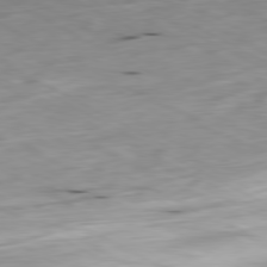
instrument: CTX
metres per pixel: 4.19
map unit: Ap
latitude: -80.6141
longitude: -70.2711
